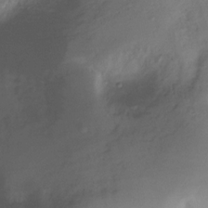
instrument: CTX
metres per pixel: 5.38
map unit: Ht
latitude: -16.1417
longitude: -42.5168
